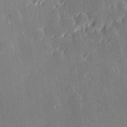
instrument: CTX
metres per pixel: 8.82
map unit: Hve
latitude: 27.5371
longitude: 145.1431
